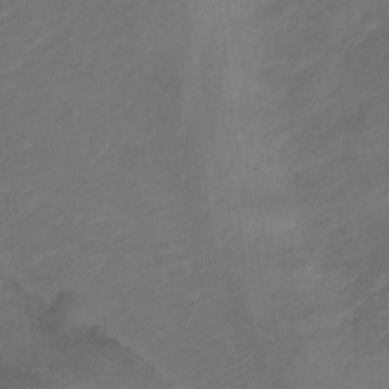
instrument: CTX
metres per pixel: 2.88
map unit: Ht
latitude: 0.3467
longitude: -34.7435
